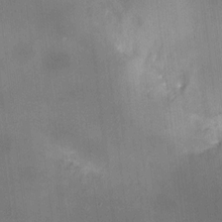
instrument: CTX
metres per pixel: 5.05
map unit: HNhu
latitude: 8.1200
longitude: 9.6722
